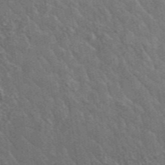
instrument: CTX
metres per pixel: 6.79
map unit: lHvf
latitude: 37.6505
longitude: -91.2348
